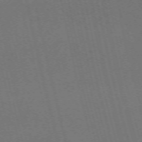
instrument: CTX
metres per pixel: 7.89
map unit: Nhu
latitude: -68.0661
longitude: 36.9730
